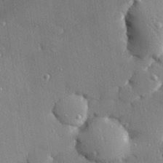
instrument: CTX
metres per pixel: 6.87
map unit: Hve
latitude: 28.0633
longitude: -90.3467
